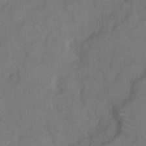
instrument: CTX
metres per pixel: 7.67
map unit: Hto
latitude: 7.9339
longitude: -61.7638
